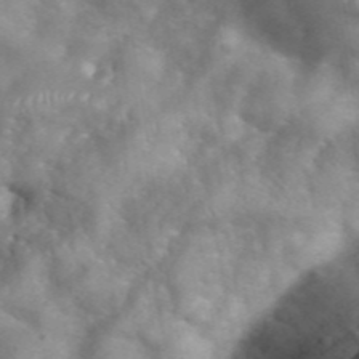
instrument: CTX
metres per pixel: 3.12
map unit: eHh
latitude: 40.4223
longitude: -56.9702
